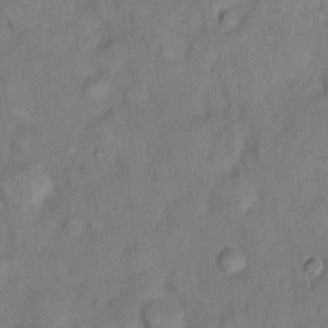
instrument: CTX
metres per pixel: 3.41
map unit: eHh
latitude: 14.1578
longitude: -65.5371
